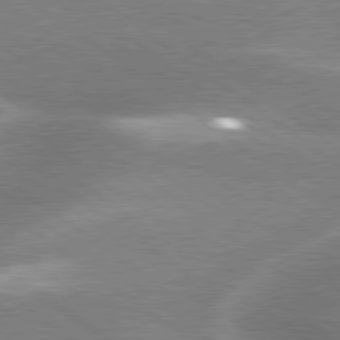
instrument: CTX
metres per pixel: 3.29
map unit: lApd
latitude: 80.2711
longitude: -119.2915
